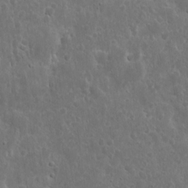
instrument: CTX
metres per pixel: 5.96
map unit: eHh
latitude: 10.9514
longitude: -73.1404
